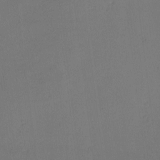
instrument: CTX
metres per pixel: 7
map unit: eHh
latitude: -3.8800
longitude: -79.5749
